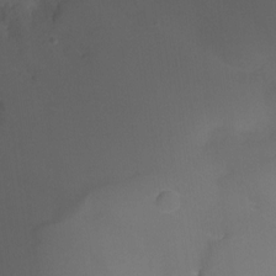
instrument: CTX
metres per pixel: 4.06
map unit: HNhu
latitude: -21.0864
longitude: 84.2928
